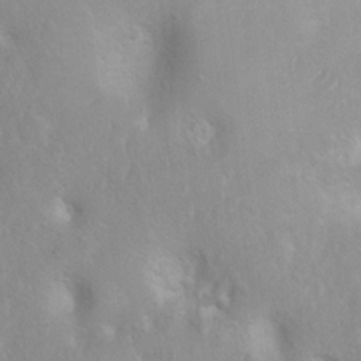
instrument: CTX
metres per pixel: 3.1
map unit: Ht
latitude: 3.3292
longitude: -26.1956
